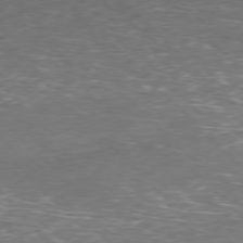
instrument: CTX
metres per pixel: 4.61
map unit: Hpe
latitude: -77.6344
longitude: 14.7841
